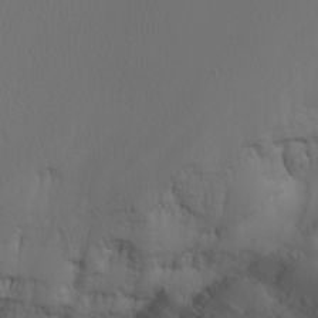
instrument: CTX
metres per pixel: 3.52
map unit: Nhu
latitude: -4.5951
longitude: -90.8380
